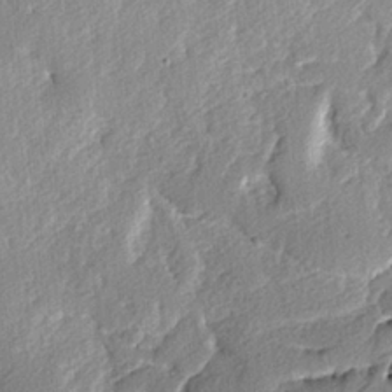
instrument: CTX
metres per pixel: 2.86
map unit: lAvf
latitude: -4.2361
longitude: -108.2333
